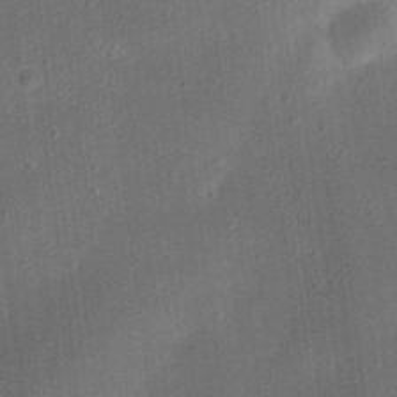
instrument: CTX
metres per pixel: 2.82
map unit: eHh
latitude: 24.5167
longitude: -70.6301
